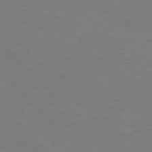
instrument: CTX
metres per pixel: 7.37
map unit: Ap
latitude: -76.8597
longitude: -80.1200
